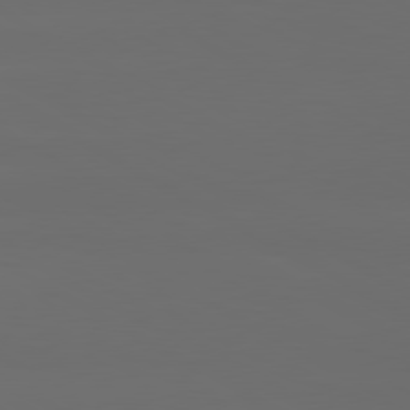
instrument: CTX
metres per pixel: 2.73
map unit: lApd
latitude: 80.5168
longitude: -137.9906
